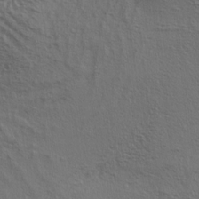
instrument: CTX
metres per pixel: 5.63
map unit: lAa
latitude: 4.5357
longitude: -112.9514
